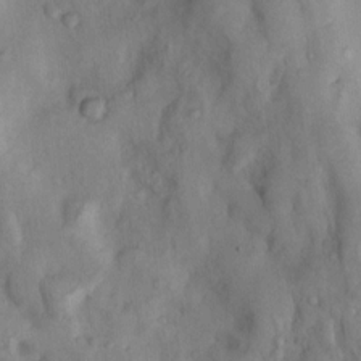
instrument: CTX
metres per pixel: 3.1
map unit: Nhu
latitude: 7.7827
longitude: -24.0255
